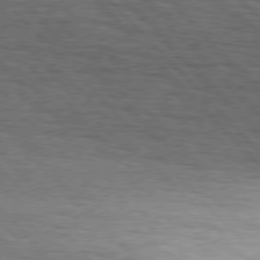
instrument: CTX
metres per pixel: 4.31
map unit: Hpe
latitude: 76.5923
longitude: -165.1970
